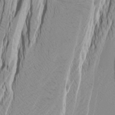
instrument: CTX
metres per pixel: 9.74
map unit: Htu
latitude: -3.8989
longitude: -72.3279
